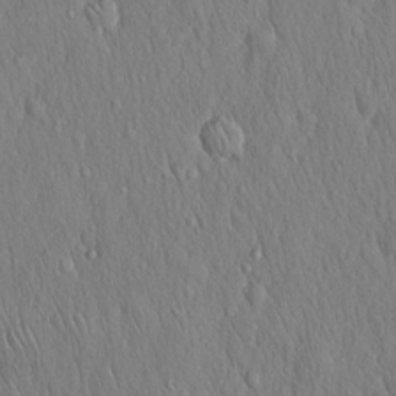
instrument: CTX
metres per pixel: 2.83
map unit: Hto
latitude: 16.7435
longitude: -58.1011
